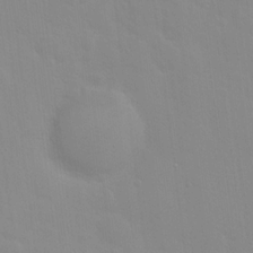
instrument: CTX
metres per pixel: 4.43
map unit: Hto
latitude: 16.7435
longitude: -39.3859
